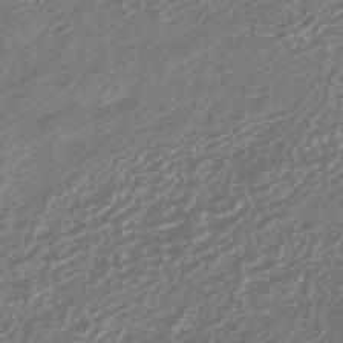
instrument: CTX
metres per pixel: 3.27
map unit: HNhu
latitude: -42.4440
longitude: 106.2740
